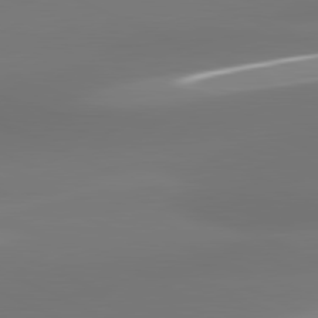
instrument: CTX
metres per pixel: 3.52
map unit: lApd
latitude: 81.4615
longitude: -165.3482
